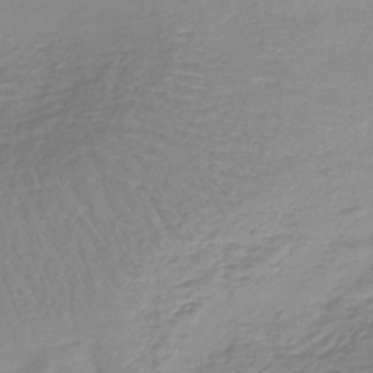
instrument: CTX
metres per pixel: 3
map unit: lHb
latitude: -41.2943
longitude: 59.2753
